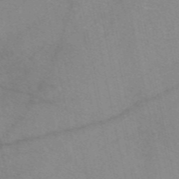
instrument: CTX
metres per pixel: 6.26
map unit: eAb
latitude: 48.0822
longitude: 111.2753
